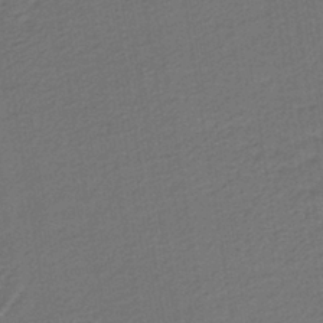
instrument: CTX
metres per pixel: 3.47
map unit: lHb
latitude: -39.4266
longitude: 55.1998
